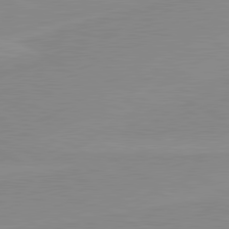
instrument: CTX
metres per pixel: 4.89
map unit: lApd
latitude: 80.4034
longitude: -176.2522
